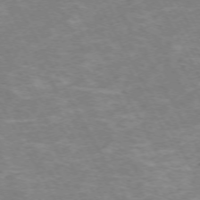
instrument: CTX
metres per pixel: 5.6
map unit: Hpe
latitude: -72.4440
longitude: 10.0094
